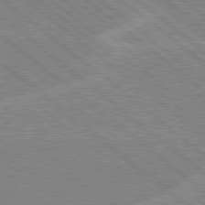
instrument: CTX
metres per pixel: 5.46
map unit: Hpe
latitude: 78.4223
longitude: -160.3845
